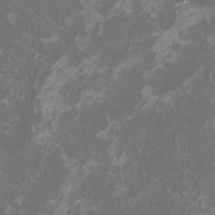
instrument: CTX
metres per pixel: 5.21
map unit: HNhu
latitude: 1.1781
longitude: -1.9906
